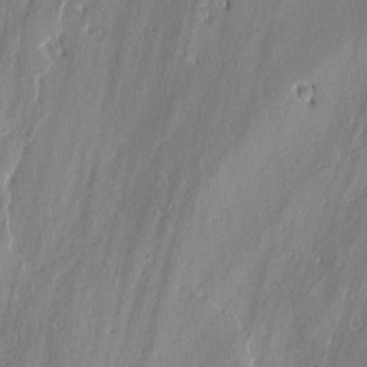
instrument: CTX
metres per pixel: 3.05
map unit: lAvf
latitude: 0.2144
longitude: -107.4993
